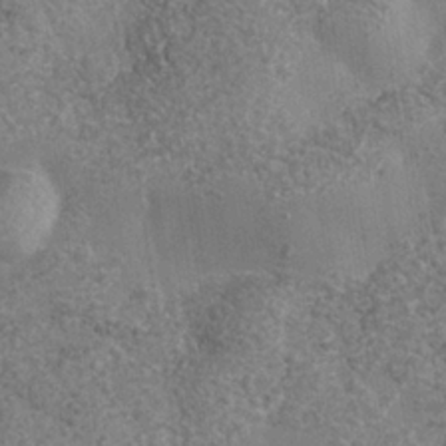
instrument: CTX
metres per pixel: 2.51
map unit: Nhe
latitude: -35.6344
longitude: -130.3657
